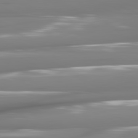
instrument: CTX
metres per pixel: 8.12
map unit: lApd
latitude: 81.3104
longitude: -141.8016
